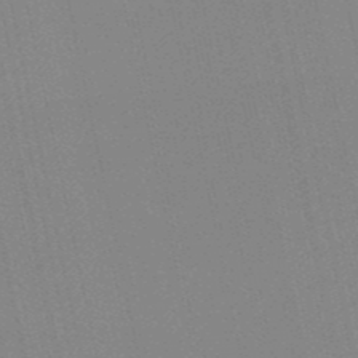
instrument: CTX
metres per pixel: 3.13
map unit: eHb
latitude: -50.9353
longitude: 72.0850
